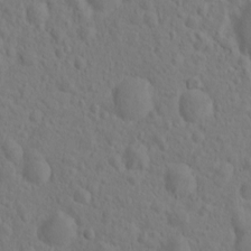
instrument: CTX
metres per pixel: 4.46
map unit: eHh
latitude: 1.0080
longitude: -56.4601
